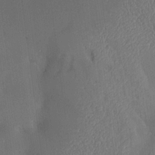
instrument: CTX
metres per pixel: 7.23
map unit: Aa
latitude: 15.0459
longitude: -147.8017
